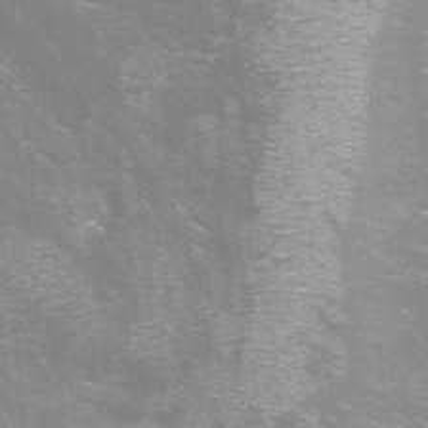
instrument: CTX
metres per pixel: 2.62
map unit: Aa
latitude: -8.7652
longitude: -72.1767
